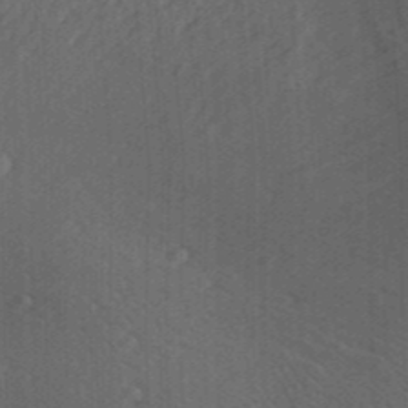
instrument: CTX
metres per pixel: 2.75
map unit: Aa
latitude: 28.8380
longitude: -138.7057
